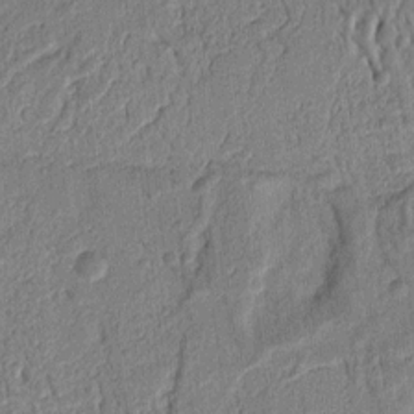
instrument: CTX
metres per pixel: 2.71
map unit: Ht
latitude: 12.0633
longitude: -75.8017
